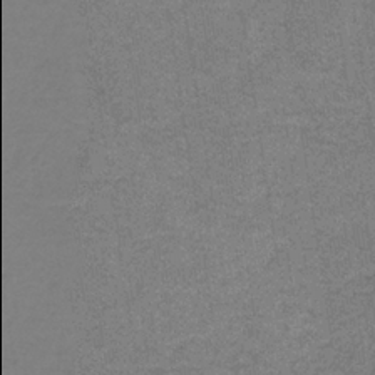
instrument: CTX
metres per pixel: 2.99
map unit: HNb
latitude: -35.8611
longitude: 54.0094
